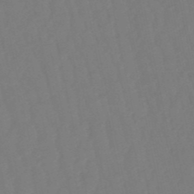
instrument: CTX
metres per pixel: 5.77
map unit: eHb
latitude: -50.4818
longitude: 77.3888
